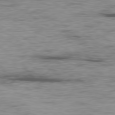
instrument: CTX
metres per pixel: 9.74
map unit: Ap
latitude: -80.2173
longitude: -91.4993
